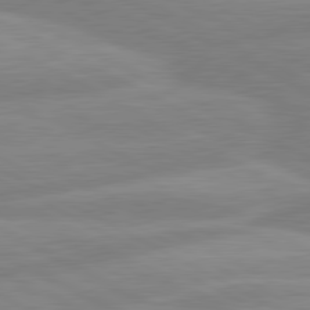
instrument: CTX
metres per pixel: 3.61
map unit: lApd
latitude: 80.7246
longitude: -168.9703
